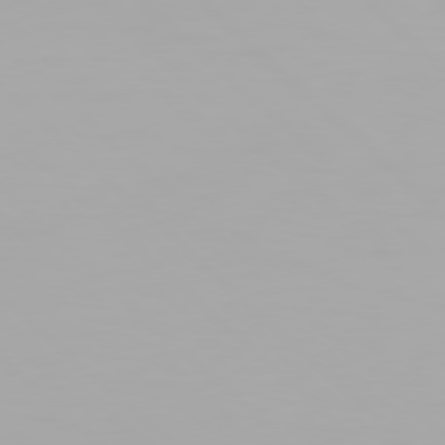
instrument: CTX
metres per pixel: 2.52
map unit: Hpe
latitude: 77.2348
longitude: -164.8758
